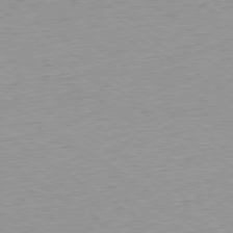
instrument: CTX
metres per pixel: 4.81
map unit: Ap
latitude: -79.4643
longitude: -67.1970
